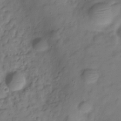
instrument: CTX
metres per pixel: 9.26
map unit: Hve
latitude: -29.5210
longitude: 91.4833
